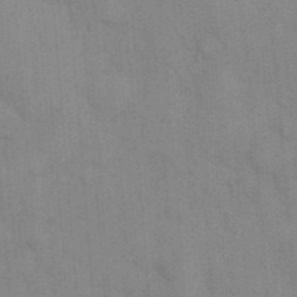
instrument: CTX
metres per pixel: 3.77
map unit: eHh
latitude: 17.9717
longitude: -63.7828
